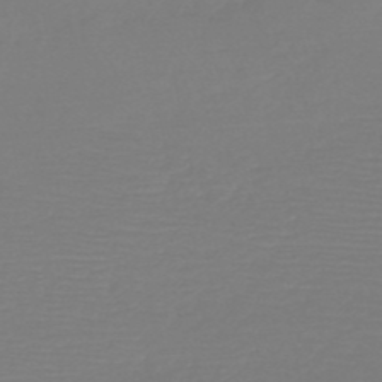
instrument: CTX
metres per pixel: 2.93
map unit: HNb
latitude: -49.7856
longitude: -43.9906
